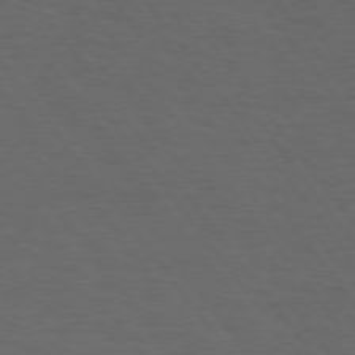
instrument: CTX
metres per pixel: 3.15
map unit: Hpe
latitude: 75.7828
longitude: -130.8380
